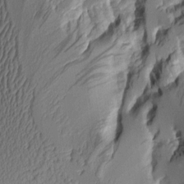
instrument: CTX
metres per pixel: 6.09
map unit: Aa
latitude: 7.8583
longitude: -128.4790
